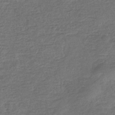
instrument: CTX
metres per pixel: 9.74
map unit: eHb
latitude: -36.1794
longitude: 81.8423
